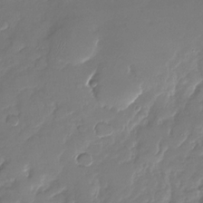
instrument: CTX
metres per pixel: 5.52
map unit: Nhu
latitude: -27.0675
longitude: -62.1011
